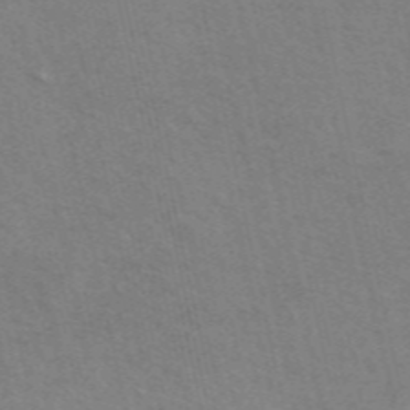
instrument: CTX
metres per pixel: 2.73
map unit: ANa
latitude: 49.6127
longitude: -72.2901
